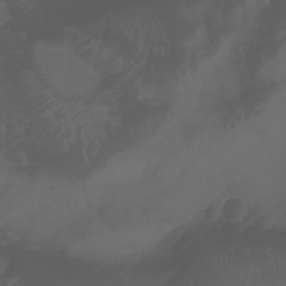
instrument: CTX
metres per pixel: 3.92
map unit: Aa
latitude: -7.3887
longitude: -79.9717
